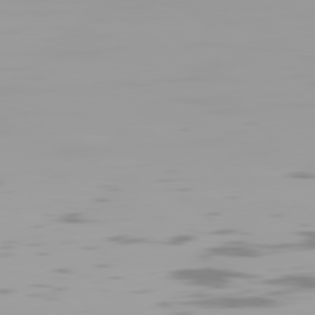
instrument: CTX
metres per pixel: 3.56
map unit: Hpe
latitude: 77.8205
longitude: -141.8772
